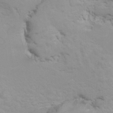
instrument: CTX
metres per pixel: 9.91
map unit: Hto
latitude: 7.4048
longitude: -30.9136
